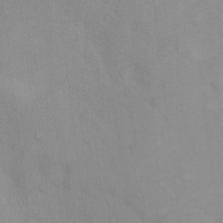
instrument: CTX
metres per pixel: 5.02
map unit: Ht
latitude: 5.4804
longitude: -29.1592
